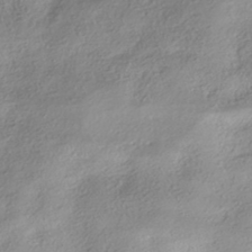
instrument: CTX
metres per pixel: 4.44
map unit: HNhu
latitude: -41.3509
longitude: 102.1606
